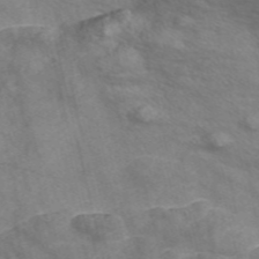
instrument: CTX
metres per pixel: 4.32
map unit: Nve
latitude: -57.0675
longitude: 54.6897
